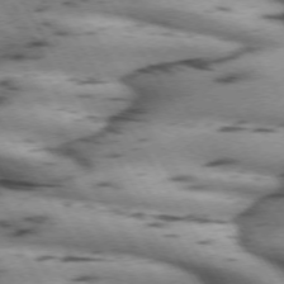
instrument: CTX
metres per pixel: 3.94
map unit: lApd
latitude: 71.7072
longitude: -52.7435
